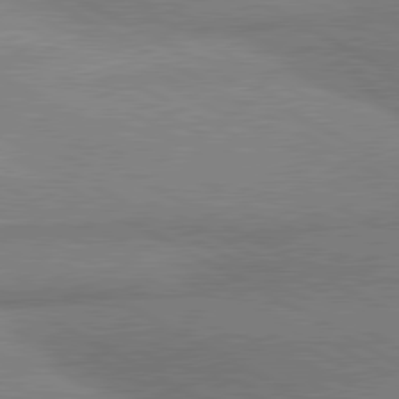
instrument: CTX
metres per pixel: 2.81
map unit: lApd
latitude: 80.5735
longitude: 165.8801
